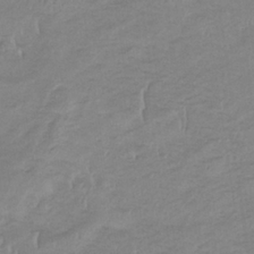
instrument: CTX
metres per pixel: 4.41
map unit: eHb
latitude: -33.7100
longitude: 68.4062
